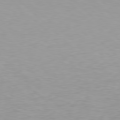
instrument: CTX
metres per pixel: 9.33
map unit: Hpe
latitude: 78.2523
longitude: -171.2915
